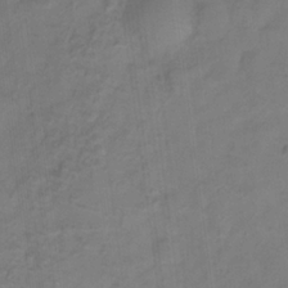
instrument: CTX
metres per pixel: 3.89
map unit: Hve
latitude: -32.8408
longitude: 92.6141
